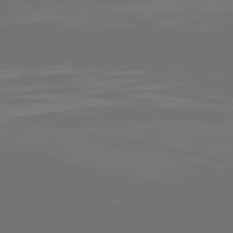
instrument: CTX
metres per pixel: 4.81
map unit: Hpe
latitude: 77.8583
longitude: -141.0647
